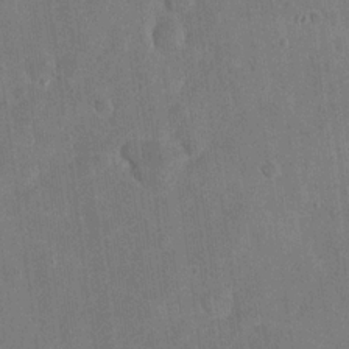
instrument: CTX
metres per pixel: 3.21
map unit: eHh
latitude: 21.6316
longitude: -62.4223
